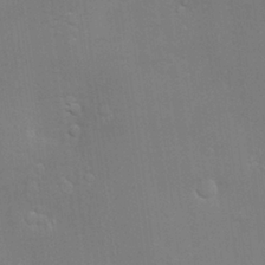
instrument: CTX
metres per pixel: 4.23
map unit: Hve
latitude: -11.0109
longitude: 174.2172
